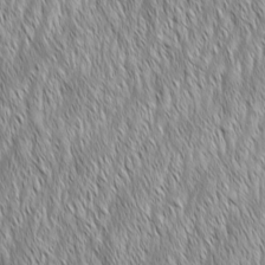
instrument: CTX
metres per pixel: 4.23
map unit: Aa
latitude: 6.6868
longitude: -129.9717
